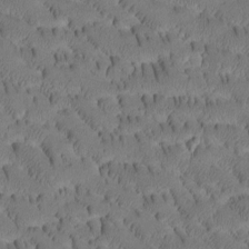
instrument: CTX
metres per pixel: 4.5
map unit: Htu
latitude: -3.6721
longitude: 172.2361
